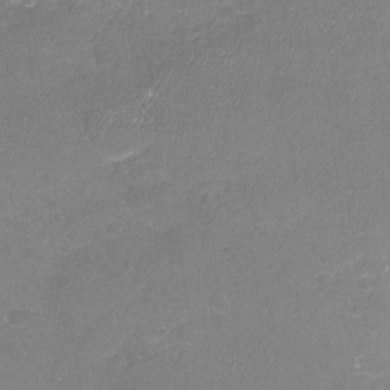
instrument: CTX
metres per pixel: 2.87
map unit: Nhu
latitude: -18.2173
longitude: -58.0633
